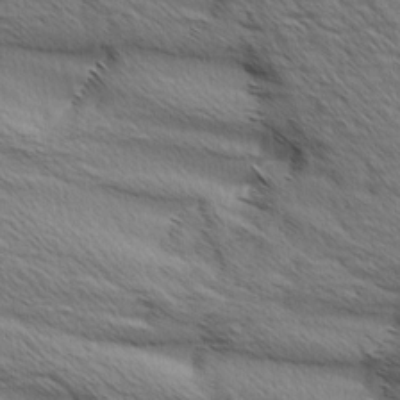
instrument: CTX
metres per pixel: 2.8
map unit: Aa
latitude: 6.5924
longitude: -136.8191
